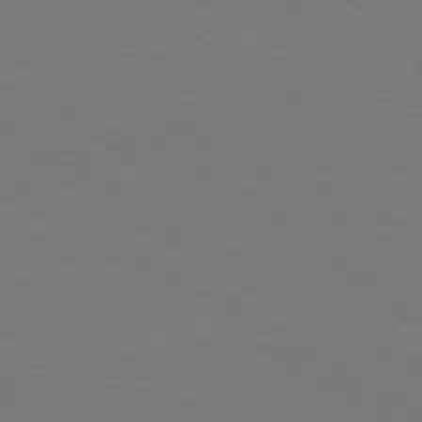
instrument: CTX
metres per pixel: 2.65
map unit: Ap
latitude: -79.2565
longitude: -84.5357
